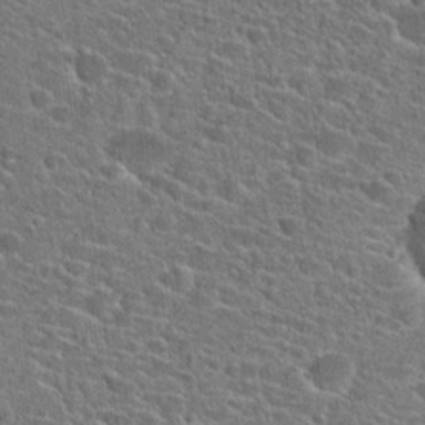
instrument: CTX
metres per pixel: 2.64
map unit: Hto
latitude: 23.7072
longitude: -45.0080
